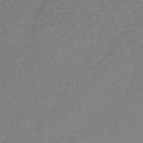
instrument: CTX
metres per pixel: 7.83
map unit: lHb
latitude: -45.5399
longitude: 70.1039
